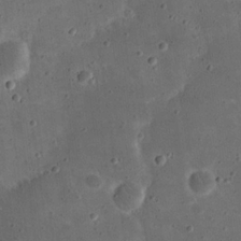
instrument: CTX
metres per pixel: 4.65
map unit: eHh
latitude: 20.9325
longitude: -65.7450
